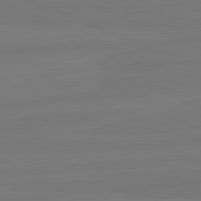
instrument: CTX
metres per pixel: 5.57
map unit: lApd
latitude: 82.0633
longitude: -178.7247
